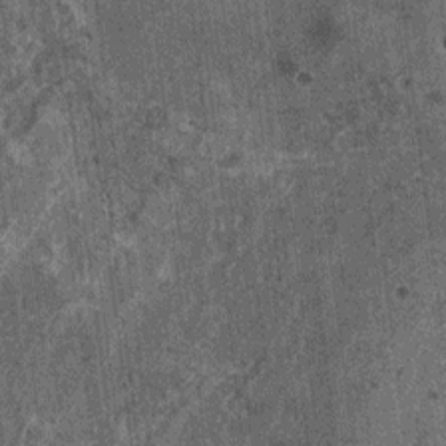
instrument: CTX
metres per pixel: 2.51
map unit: HNhu
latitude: 0.7057
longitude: 5.0297
